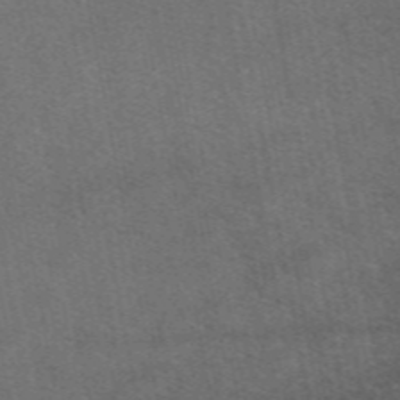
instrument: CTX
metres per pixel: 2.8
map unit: eAb
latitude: 49.0836
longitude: 113.0109
